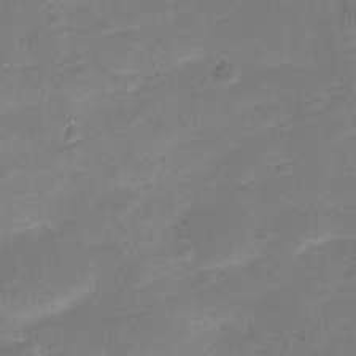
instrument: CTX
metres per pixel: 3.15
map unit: Nve
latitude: -22.0661
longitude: 104.8975
